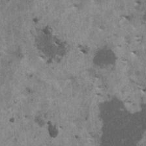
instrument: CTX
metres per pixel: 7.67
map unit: HNhu
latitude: 0.5923
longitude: 4.5384
